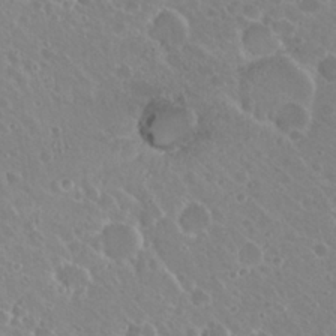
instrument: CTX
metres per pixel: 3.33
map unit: Hto
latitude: 22.5924
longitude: -30.7625
